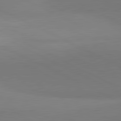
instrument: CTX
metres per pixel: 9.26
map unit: lApd
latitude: 81.6505
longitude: 151.4643
